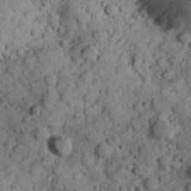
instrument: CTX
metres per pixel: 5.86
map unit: Hve
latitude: 24.7624
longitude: 147.4265
